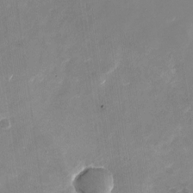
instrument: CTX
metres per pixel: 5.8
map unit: Nhu
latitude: -27.1620
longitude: -74.3467
